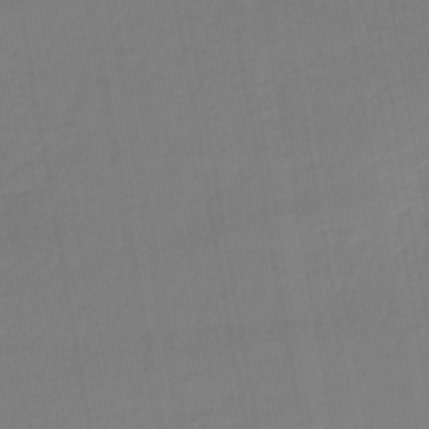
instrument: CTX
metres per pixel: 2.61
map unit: lHb
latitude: -44.5574
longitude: 60.8597
